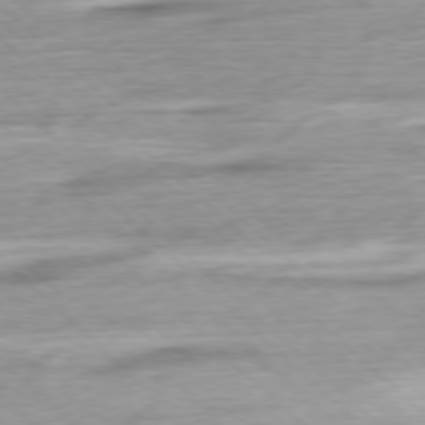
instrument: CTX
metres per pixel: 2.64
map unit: Ap
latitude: -78.3117
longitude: -72.2145
